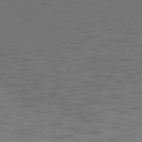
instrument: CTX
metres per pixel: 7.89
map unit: Ap
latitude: -77.9745
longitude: -63.9528
